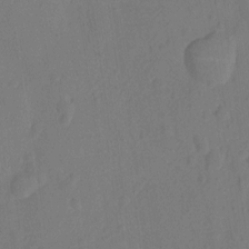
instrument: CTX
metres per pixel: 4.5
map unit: Ht
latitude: -11.1053
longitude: -27.5560
